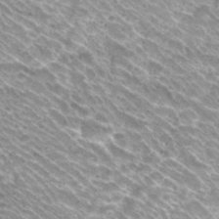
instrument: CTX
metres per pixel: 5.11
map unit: Hto
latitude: 30.4034
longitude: -45.2348
